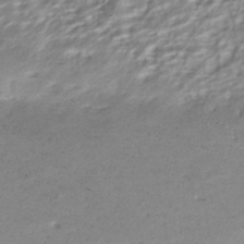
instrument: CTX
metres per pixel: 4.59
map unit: HNhu
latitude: -43.0297
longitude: 96.7274
